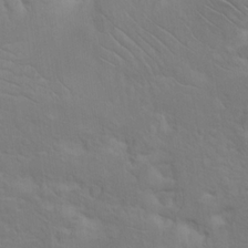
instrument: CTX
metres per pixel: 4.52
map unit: Nhu
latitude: 17.8583
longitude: -33.6505
